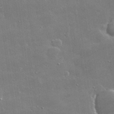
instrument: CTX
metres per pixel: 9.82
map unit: lHvf
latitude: 32.6868
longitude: -92.6301
